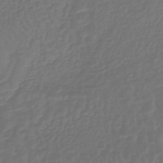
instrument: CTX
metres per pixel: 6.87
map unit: lHb
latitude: -43.5210
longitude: 64.9920
